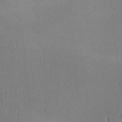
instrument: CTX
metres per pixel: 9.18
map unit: lAa
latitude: 0.8758
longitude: -116.9514
